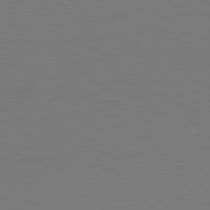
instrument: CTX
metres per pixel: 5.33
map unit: Hpe
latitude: 78.7435
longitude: -128.9136
